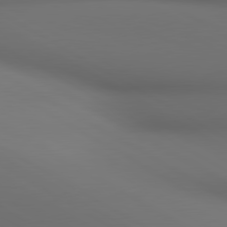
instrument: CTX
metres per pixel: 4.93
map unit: lApd
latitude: 80.5924
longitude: 137.2187
